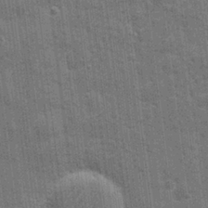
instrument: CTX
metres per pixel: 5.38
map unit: eHh
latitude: 7.8205
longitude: -74.6491
